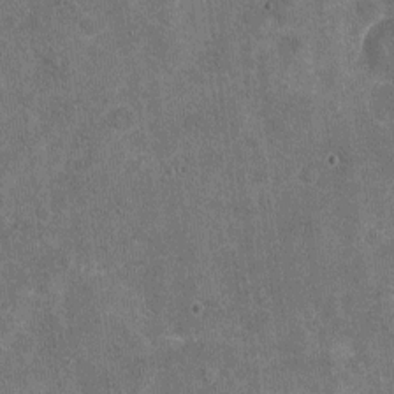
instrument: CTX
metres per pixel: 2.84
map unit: Nhu
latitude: -17.2754
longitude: -56.4223
